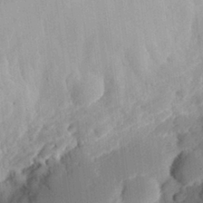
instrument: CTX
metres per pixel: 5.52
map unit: eHh
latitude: 28.7435
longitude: -81.8394
